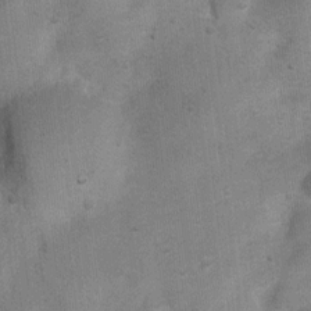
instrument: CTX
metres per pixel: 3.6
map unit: Ht
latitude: 4.5735
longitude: -22.4601
